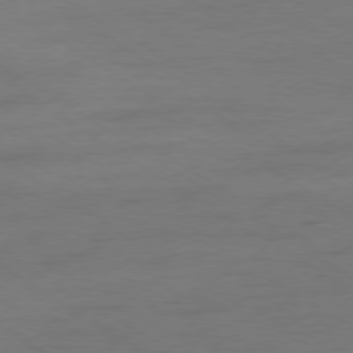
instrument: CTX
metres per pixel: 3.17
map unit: Ap
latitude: -79.8233
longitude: -52.6113
